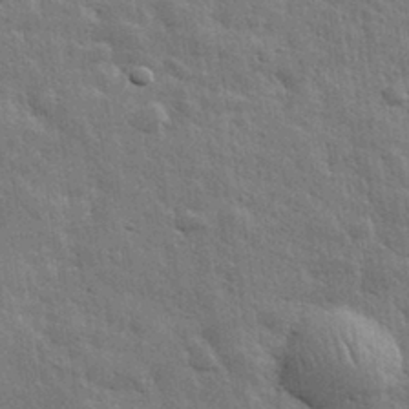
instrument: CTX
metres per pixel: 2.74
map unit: eHh
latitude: 31.7072
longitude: -78.5924
